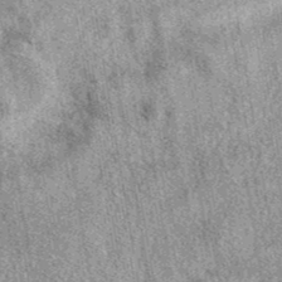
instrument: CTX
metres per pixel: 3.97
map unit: eAb
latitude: 39.7261
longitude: 110.2928
